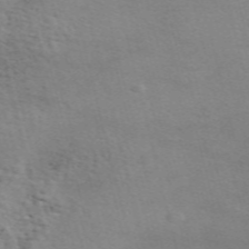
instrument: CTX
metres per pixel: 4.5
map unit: ANa
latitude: 51.4426
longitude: -71.3293
